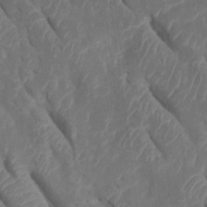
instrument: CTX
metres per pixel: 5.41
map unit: Htu
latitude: 0.4412
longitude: 147.4832
